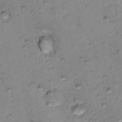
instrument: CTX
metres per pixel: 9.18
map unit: Nhu
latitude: 16.0444
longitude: -32.8191
